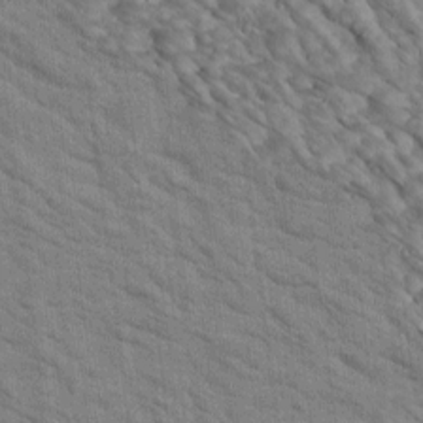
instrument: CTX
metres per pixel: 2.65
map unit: Htu
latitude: 2.3845
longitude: 143.5021
